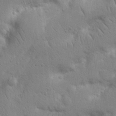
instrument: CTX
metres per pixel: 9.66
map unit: Nhu
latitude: 17.3104
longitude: -75.3104
